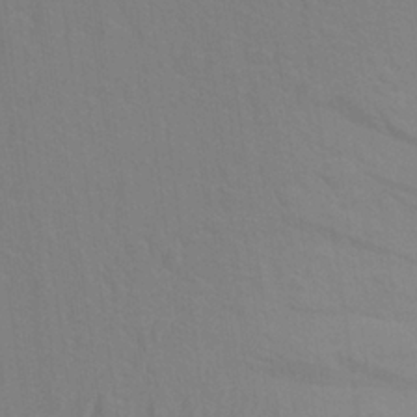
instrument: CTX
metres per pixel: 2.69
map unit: Aa
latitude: 25.2914
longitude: -145.6127
